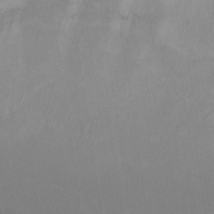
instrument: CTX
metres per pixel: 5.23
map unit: Ht
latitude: 11.1781
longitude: -32.6490
